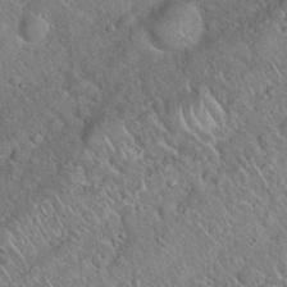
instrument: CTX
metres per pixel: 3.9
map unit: Hto
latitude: 18.9136
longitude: -51.4615
